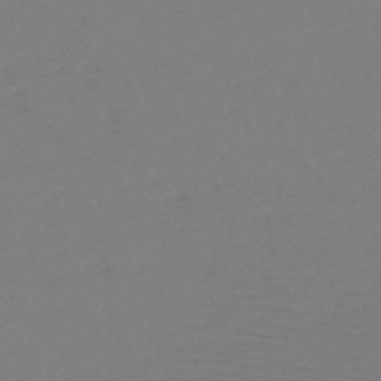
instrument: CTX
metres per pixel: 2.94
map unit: HNb
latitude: -49.7856
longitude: -44.0633
